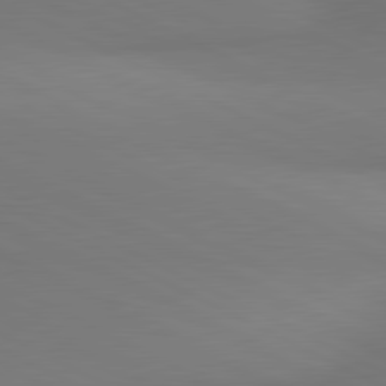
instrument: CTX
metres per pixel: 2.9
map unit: lApd
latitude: 81.1970
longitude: 145.6911
